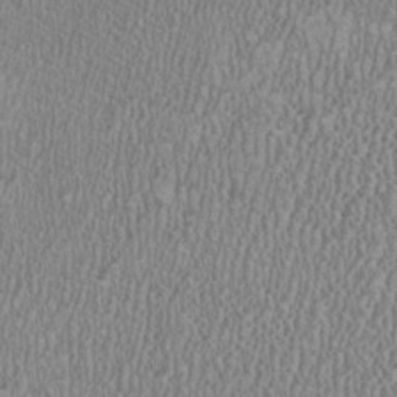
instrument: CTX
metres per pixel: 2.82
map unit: HNhu
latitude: -1.0487
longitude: 0.4818
